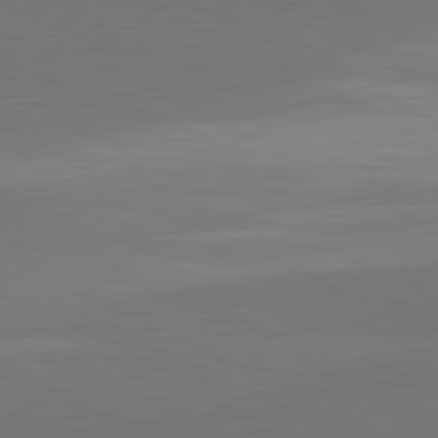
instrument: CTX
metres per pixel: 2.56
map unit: lApd
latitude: 81.8205
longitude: 158.8974
